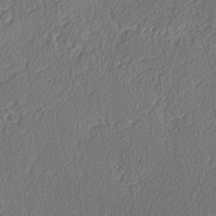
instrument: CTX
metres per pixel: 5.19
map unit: lAvf
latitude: -3.5021
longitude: -108.2711
